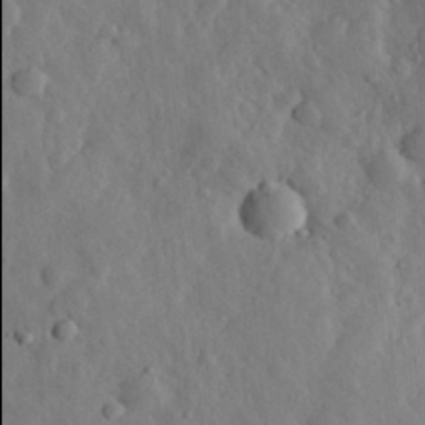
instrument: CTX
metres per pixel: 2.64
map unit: eHh
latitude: 30.5168
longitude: -77.9906
